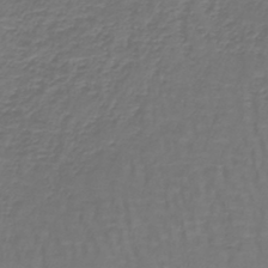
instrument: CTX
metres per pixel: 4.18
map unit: lHb
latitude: -43.2564
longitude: 57.4076
